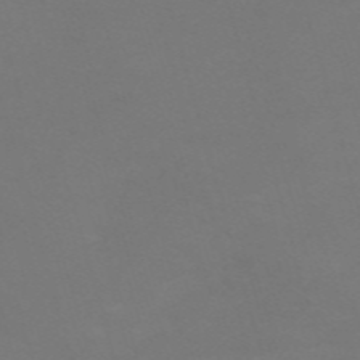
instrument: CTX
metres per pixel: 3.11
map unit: Nve
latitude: -59.5966
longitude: 60.7274
